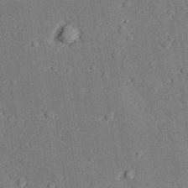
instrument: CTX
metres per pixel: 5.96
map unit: lAvf
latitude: 27.2537
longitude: -109.2537
